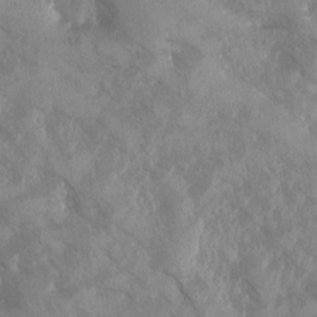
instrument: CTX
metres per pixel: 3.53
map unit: Ave
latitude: -10.5385
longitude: -118.4412
